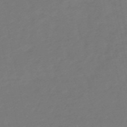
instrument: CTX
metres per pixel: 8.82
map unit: lHb
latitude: -49.6533
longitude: 78.9352
